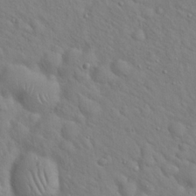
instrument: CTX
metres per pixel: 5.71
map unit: Hto
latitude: 19.0647
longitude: -53.4993
